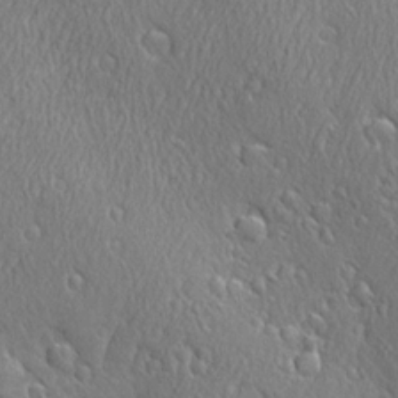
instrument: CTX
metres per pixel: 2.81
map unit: Ave
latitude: 21.6883
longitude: -136.5735
